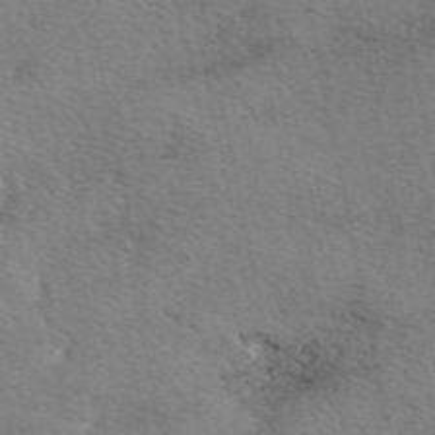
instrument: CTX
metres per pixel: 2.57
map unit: eAb
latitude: 50.5167
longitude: 109.8611
